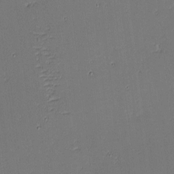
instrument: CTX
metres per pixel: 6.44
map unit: eHh
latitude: -3.7666
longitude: -81.7450
